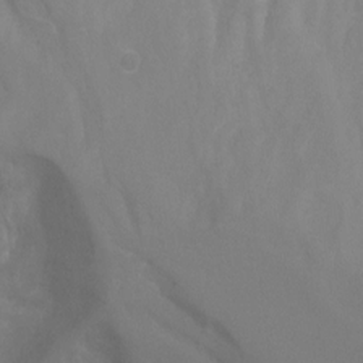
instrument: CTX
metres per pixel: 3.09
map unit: Hto
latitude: -7.4643
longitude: -51.6505
